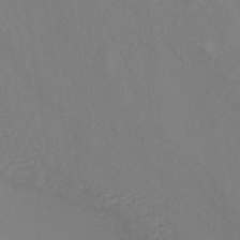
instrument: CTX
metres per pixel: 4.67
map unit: ANa
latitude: -38.4251
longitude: 95.5777
